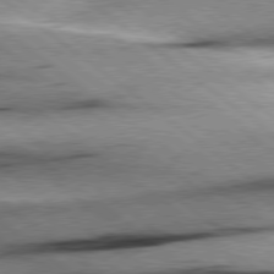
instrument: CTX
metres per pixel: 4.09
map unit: Hpe
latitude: 78.8758
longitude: -154.4790
